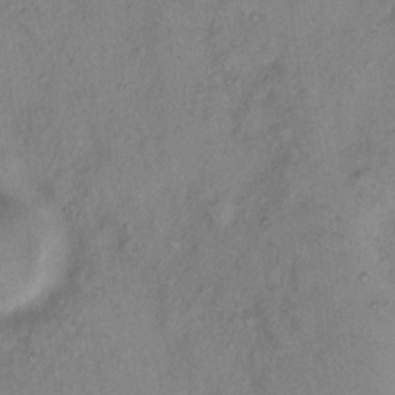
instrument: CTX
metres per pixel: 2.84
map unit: Hto
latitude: 6.0822
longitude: -61.3104
